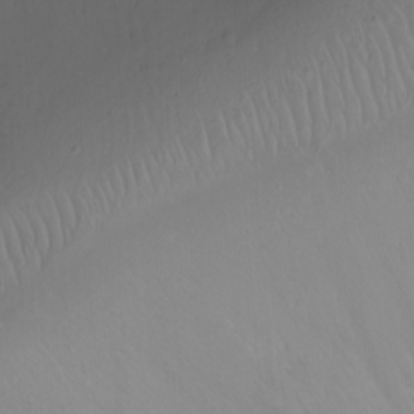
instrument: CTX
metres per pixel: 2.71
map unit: Ht
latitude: 1.0269
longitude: -36.4979
